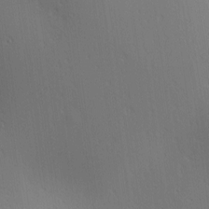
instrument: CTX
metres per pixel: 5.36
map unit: lAa
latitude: 1.9339
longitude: -115.5182
